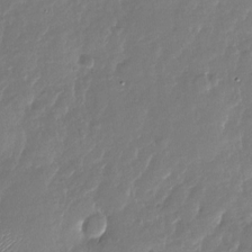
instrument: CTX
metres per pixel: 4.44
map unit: Nhu
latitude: -28.5385
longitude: -60.7246
